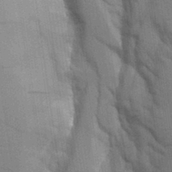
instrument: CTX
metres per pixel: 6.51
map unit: Aa
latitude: 9.6883
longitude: -126.8758
